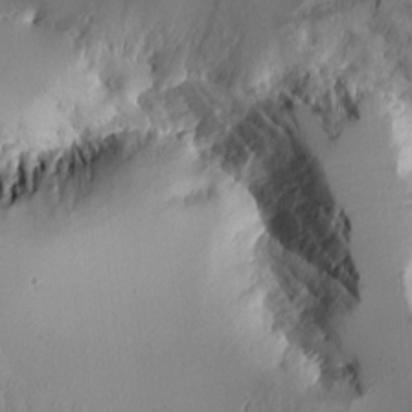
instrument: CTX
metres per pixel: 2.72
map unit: Aa
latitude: 10.6113
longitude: -126.4979
